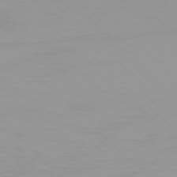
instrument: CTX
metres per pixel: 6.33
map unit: Hpe
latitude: 77.7071
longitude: -141.0269
